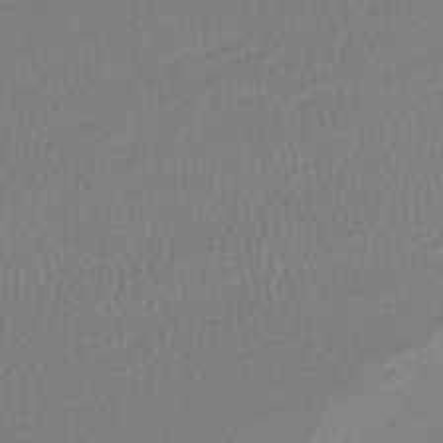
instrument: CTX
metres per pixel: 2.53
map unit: lHb
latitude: -42.6329
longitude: 70.5574
